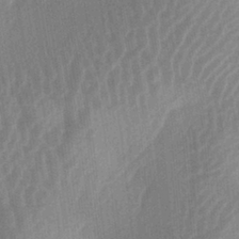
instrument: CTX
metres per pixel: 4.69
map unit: lAa
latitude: -5.5966
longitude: -129.0647
